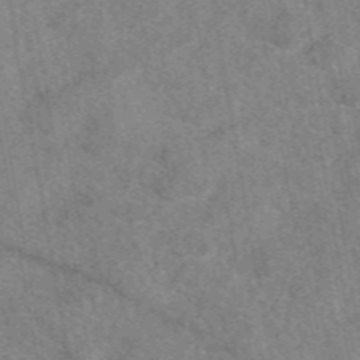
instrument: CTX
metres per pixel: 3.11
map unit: eAb
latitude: 48.3467
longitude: 110.6518
